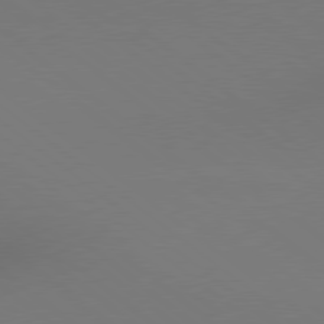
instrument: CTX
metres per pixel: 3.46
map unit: lApd
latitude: 79.0648
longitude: 175.1620
